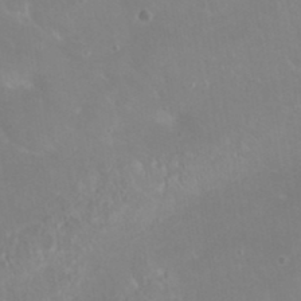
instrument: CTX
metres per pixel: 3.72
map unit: eHh
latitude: 24.2522
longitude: -63.8584
